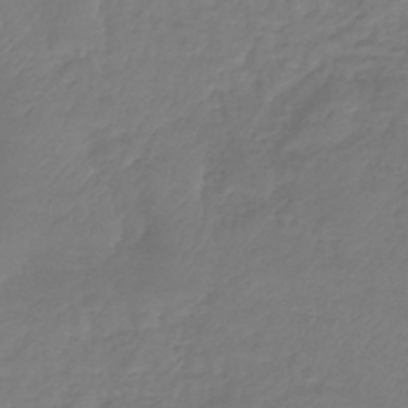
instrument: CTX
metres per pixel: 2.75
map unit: lHb
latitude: -41.6911
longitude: 74.2551
